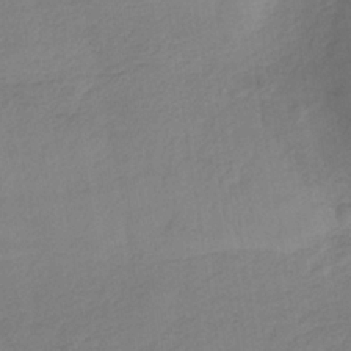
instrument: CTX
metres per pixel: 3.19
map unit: HNb
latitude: -33.7289
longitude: 64.3684
